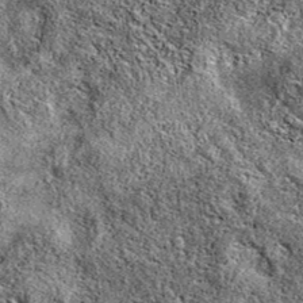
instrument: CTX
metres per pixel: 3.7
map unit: eAb
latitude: 38.0633
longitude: 111.0298
